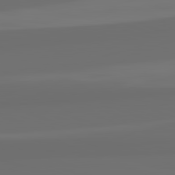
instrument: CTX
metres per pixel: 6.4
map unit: lApd
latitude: 82.6679
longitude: 163.2565
